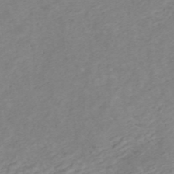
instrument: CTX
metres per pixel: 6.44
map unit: ANa
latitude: 45.5182
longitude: 22.6141
